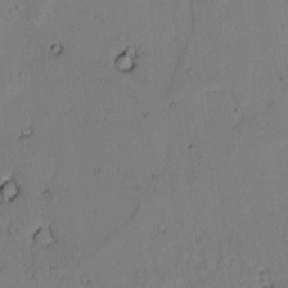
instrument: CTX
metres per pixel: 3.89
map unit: lAvf
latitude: 8.3656
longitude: 169.8044
